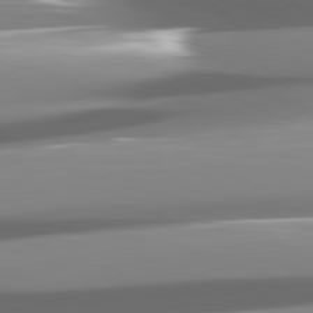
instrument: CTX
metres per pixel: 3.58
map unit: lApd
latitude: 82.1577
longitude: -146.9892
